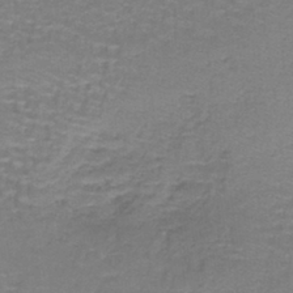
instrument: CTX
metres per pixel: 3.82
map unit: lHb
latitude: -42.1983
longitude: 57.8989
